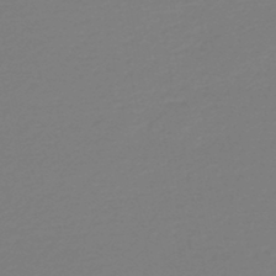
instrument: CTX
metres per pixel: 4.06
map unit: lHb
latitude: -46.2928
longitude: 65.7856
